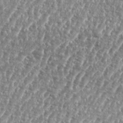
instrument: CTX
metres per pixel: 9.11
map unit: eHh
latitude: 35.2726
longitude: -134.8380
